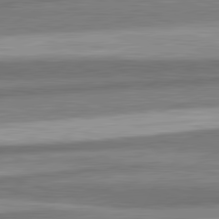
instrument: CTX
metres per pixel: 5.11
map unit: lApd
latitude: 82.4034
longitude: 178.1605
